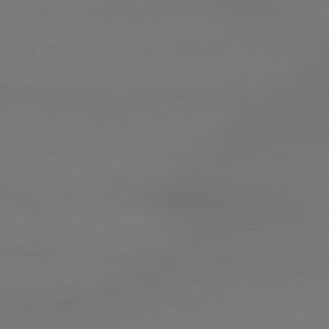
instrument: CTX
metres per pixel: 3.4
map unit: lApd
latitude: 79.1403
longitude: -143.4993
